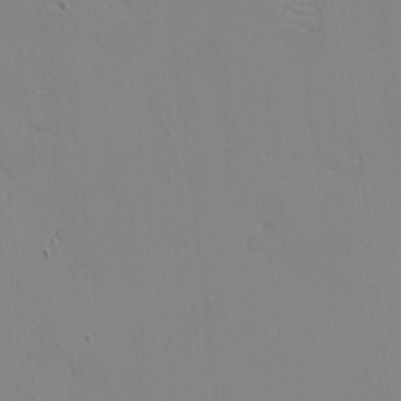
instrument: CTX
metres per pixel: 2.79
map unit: eHh
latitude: -3.2753
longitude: -80.8569
